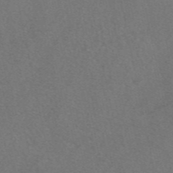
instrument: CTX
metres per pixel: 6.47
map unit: eAb
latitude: 48.5546
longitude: 108.3117
